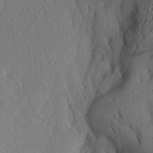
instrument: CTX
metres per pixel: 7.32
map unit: Aa
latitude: 25.7827
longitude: -147.2537
